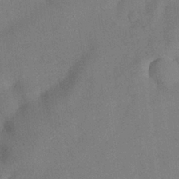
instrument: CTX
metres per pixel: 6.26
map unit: Nhu
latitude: 26.9892
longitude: -73.3293
